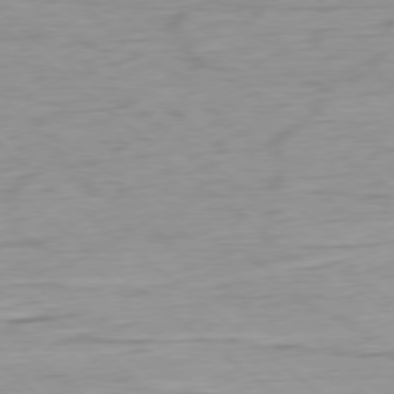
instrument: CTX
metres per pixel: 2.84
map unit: Ap
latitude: -78.5762
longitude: -78.6491
